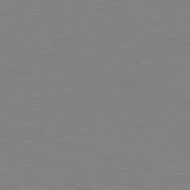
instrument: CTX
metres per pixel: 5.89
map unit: Hpe
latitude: -82.8597
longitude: 7.0108
